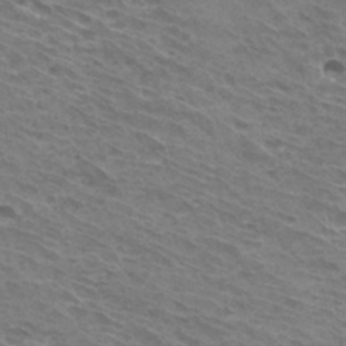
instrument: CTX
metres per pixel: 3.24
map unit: Hto
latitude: 32.6302
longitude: -41.1214
